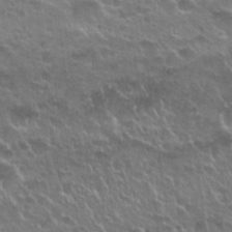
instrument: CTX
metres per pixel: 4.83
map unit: Nhu
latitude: 25.4237
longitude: -50.8947
